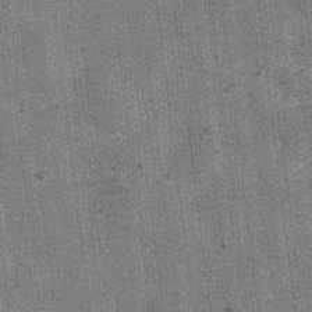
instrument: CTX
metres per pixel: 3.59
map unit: Ht
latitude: 8.8380
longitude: -36.8758
